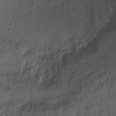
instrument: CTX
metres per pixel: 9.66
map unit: Ht
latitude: -11.0675
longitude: -38.9891
